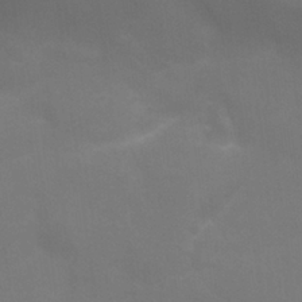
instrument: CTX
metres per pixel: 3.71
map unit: Nhu
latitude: 25.6882
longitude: -54.2333
